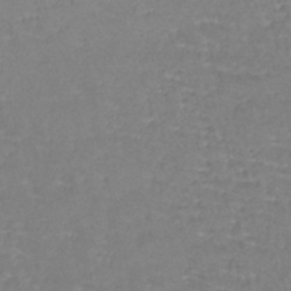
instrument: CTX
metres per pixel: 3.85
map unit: lHb
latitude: -41.2376
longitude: 65.4077
